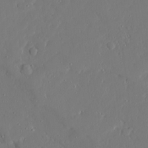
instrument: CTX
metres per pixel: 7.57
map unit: Ave
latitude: 15.8962
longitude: -140.6301
